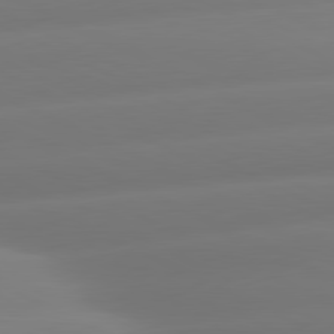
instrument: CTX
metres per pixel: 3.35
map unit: lApd
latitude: 80.8002
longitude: -160.0255
